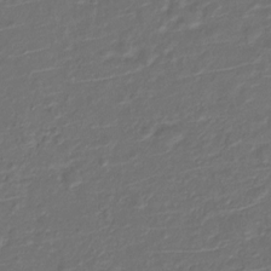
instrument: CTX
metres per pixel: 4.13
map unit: Nve
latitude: -20.1983
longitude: 104.6140
